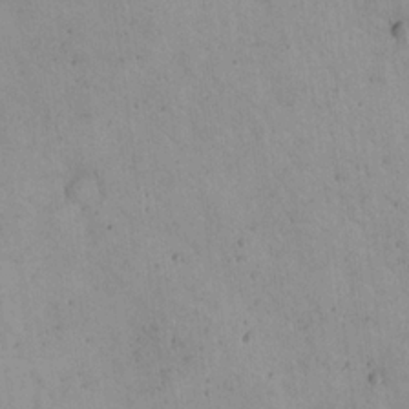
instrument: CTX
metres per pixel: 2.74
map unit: eHh
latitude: 22.1389
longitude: -65.9150
